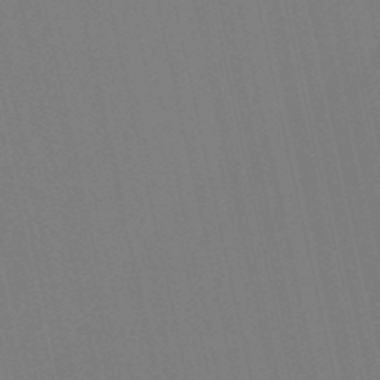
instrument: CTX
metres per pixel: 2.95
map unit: eHb
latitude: -50.6518
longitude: 76.9164
